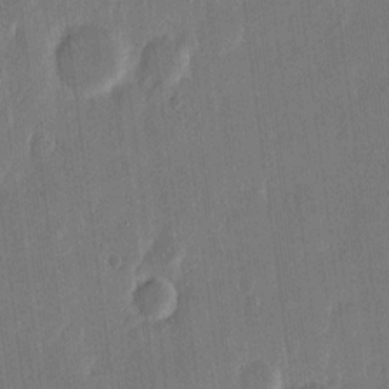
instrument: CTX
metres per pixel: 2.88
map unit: eHh
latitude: 14.6302
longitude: -69.4616
